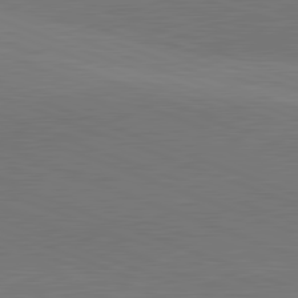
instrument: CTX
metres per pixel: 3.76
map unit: lApd
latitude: 81.9528
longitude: 136.5384
